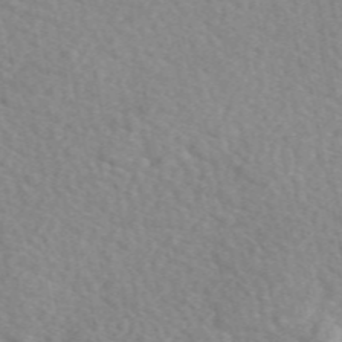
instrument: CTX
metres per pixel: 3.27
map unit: eAb
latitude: 49.9528
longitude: 117.7855
